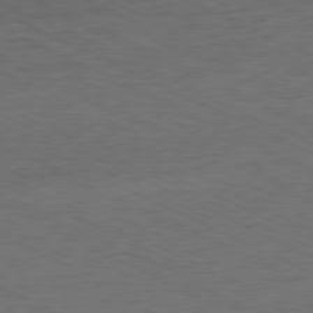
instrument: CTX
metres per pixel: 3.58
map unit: Ap
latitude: -81.1053
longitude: -85.2348
